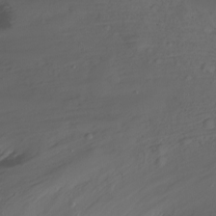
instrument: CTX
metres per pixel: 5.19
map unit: Nhu
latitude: -12.6708
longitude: -61.2726
